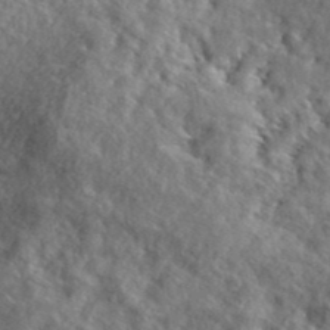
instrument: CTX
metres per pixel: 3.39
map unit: lHvf
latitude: 41.1781
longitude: -87.8961
